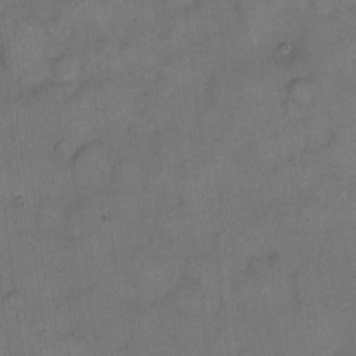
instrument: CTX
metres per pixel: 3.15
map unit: eHh
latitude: 13.5749
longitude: -65.3104
